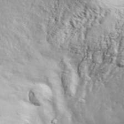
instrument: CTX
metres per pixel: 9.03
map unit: ANa
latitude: 38.8569
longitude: -92.1200
